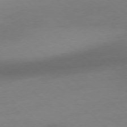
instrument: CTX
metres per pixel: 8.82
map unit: Ap
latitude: -77.8233
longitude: -70.2333
